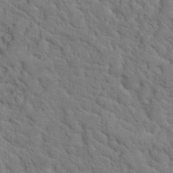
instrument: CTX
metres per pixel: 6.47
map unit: Hto
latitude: 18.6301
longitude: -34.8947
